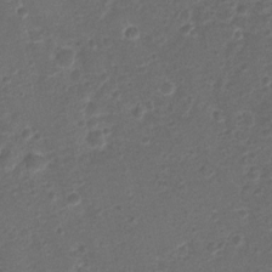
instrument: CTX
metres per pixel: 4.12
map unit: Nhu
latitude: 2.4034
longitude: -15.9717
